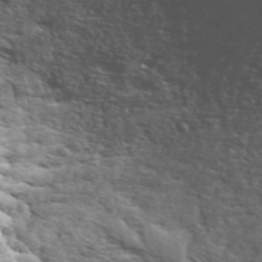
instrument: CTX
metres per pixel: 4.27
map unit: ANa
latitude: 44.8947
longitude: 30.6140
